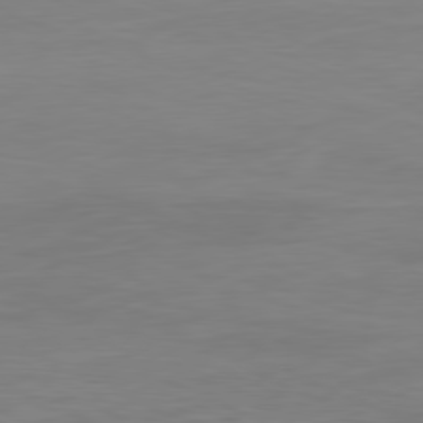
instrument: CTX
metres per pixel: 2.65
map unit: Ap
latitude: -81.4077
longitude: -84.7057
